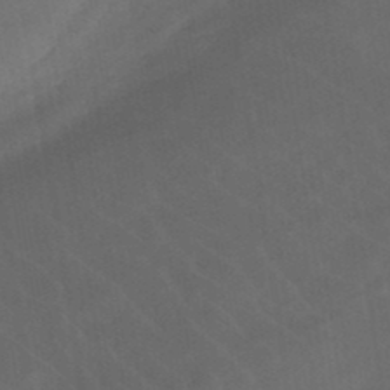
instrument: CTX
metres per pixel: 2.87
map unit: eHb
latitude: -47.9745
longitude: 85.2187
